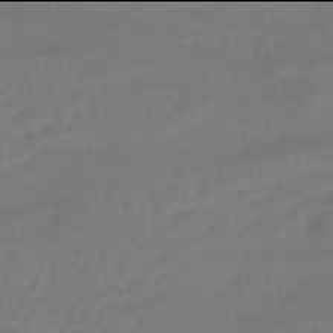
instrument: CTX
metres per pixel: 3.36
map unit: HNhu
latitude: -46.0094
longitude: 92.5574
